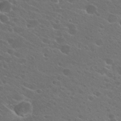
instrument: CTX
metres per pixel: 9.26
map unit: Hto
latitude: 25.1214
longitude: -39.7072
